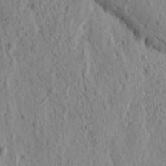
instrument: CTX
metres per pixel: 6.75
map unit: Ht
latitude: 10.5735
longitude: -76.1200
